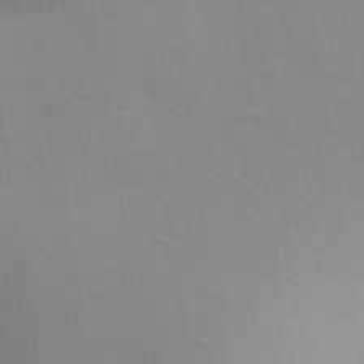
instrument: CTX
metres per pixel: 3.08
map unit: Aa
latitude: 28.8191
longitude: -147.2537
